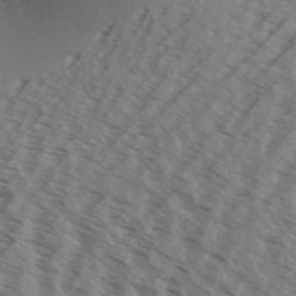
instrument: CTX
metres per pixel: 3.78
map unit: Aa
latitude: 32.1956
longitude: -139.5938
